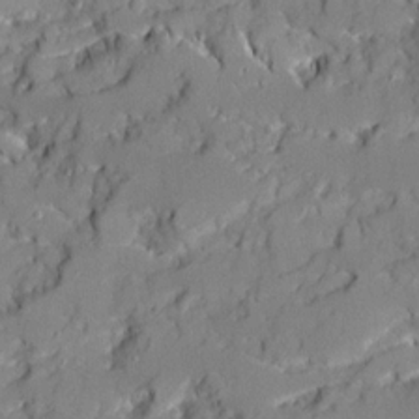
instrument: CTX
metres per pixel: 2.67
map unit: Ave
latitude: 19.1025
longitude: -129.0647
